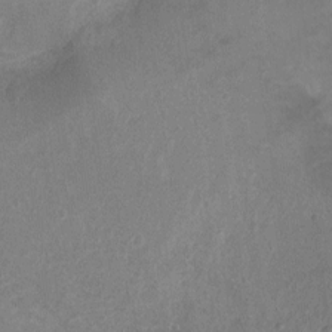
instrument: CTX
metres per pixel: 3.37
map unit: Ht
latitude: 1.1025
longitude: -32.2900
